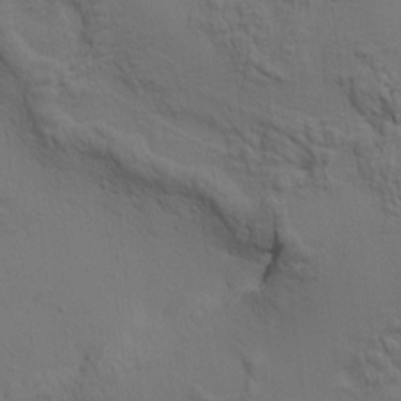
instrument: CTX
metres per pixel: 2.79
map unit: HNhu
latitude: 11.0648
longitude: 23.4077
